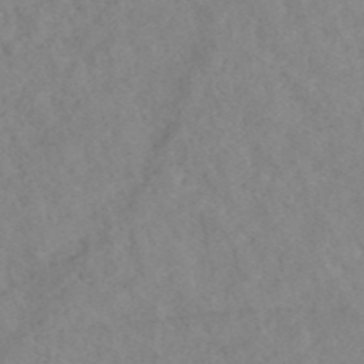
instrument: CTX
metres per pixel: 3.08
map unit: ANa
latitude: 42.6113
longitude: 27.0486
